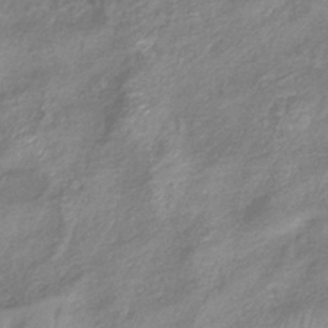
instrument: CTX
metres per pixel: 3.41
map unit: eHb
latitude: -40.0661
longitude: 79.1809
